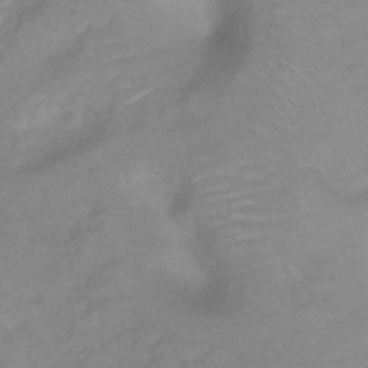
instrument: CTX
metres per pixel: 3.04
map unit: Ht
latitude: 5.9150
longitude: -29.9339
